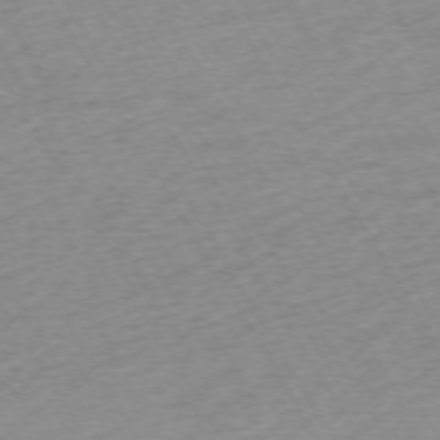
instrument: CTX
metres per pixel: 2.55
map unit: Ap
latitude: -73.1053
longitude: -69.3293
